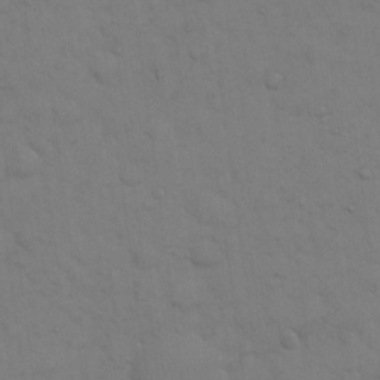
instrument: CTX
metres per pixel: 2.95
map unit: eHh
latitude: 19.2159
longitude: -63.1215
